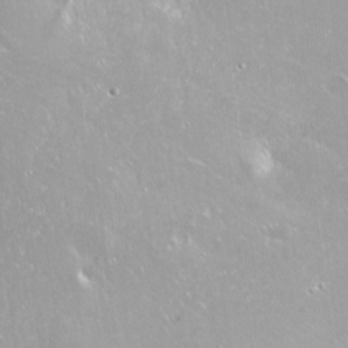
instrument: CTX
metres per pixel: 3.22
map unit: Ht
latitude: -14.3873
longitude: -40.8191
